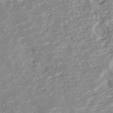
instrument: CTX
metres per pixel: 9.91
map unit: ANa
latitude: -41.1053
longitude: 104.7841
